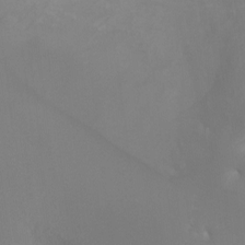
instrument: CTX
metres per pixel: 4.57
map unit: Ht
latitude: -4.5007
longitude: -24.9135
